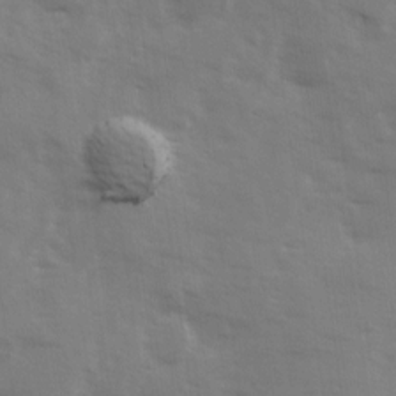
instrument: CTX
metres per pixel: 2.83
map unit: Ave
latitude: 13.1403
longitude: -102.8380
